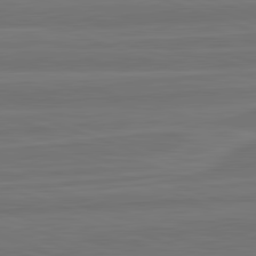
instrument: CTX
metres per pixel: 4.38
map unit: lApd
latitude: 82.3467
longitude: -175.7828
